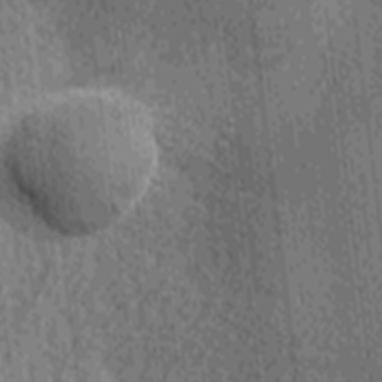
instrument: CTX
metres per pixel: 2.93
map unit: Ave
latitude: -7.3131
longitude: -123.2726
